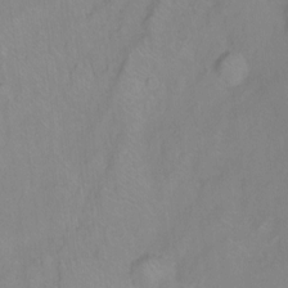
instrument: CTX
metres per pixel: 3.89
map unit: Ht
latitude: -10.1228
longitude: -38.8569
